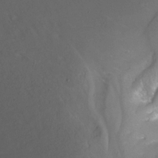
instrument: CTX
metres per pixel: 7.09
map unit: Hto
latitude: -6.4062
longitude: -48.7624
